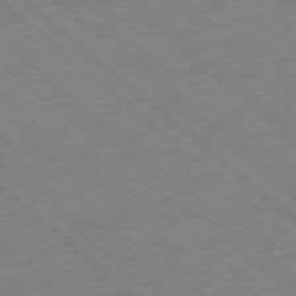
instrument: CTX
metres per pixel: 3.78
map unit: Ap
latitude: -78.6707
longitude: -49.5371
